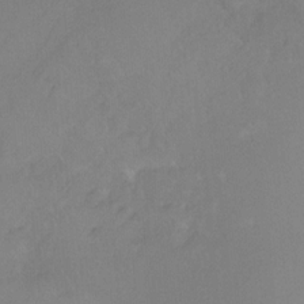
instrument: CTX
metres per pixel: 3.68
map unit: Ht
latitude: -9.3321
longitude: -37.3293
